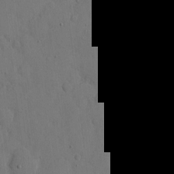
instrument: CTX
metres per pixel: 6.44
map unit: eHh
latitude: 7.0836
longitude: -68.2145
